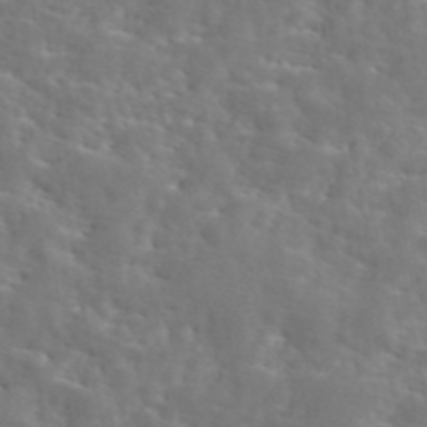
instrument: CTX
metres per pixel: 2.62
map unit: eAb
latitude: 45.3292
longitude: 125.7478
